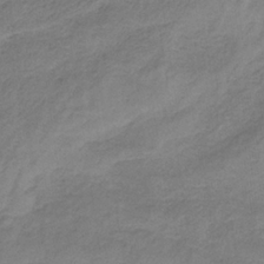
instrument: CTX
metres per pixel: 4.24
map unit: HNb
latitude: -33.7667
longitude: 58.4628
